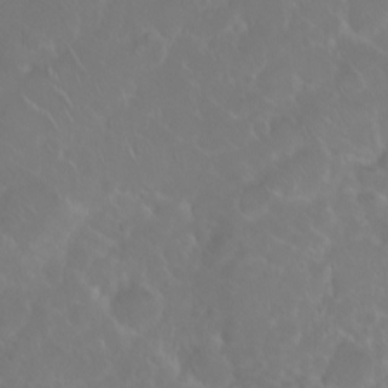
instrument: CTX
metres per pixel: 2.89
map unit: eHh
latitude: 1.1970
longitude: -55.3859
